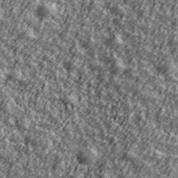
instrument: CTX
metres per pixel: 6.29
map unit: Ave
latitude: 42.5357
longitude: -113.4426
